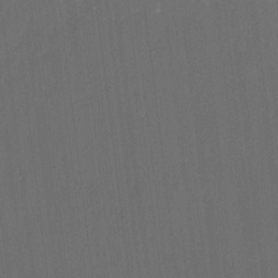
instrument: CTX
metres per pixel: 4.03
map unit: lAvf
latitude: 7.9528
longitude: 165.8801
